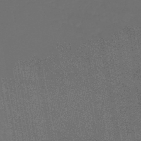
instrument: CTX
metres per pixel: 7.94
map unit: lHb
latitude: -43.8989
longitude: 67.8044
